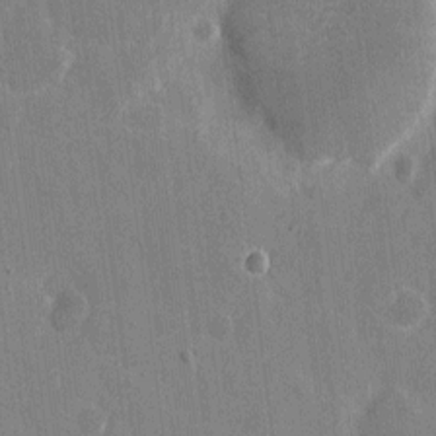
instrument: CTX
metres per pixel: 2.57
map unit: eHh
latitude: 7.3671
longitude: -68.1200
